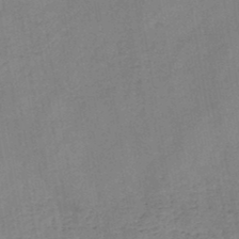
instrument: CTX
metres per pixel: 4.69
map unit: HNb
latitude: -46.2550
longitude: -37.8961
